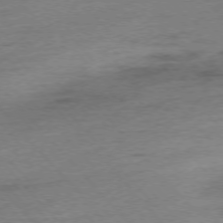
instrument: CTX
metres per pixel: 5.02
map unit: Hpe
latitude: -76.3873
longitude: -11.4804
